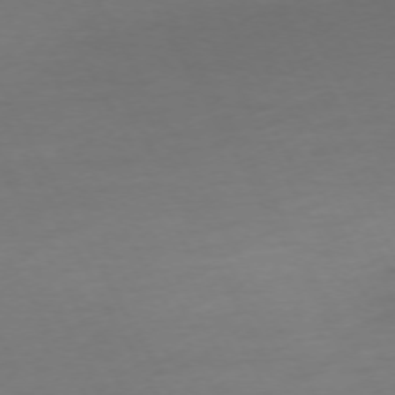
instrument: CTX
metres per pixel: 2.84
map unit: Ap
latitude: -74.5385
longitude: -69.6316
